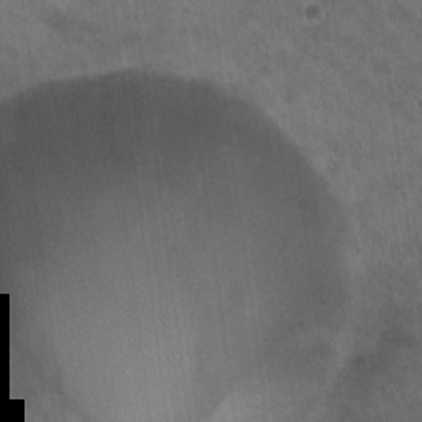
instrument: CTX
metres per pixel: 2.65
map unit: Nhu
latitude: 18.6490
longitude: -30.2523
